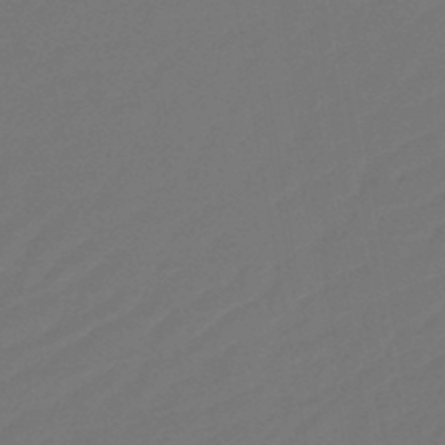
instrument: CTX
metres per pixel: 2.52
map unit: lHb
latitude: -45.6155
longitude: 59.9178
